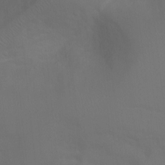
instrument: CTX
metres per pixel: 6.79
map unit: Ht
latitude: 2.3467
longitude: -28.6301
